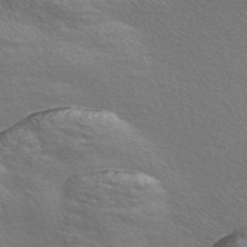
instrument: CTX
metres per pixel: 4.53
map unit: Nve
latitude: -56.6707
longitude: 60.3306
